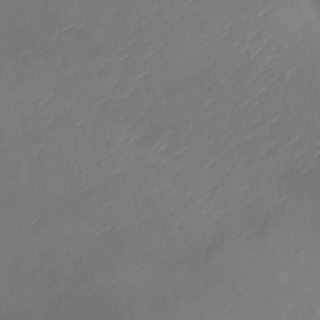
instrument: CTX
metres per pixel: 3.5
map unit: Nhu
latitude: -23.0676
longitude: -71.2726
